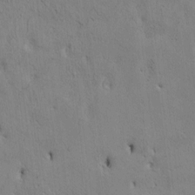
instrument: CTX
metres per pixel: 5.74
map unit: Htu
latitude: 3.5560
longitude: 151.6344
